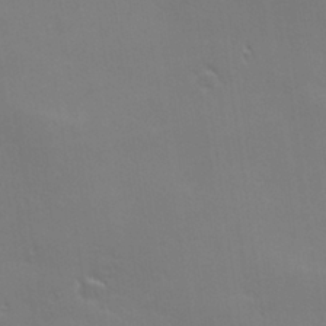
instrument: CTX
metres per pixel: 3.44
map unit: lHvf
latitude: 27.2537
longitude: 143.3509
